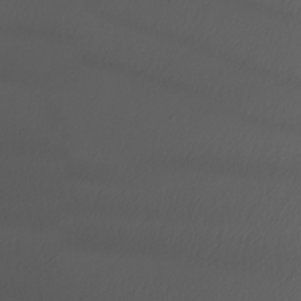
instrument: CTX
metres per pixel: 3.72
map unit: Nhu
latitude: -5.9367
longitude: -95.7072
